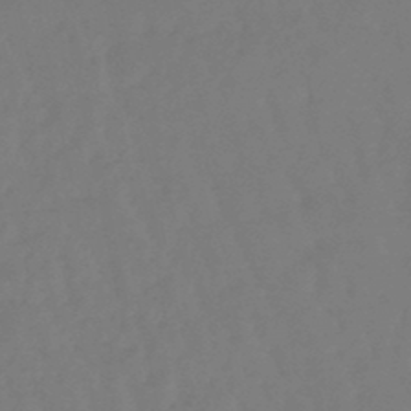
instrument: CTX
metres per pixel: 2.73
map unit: eHb
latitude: -46.6896
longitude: 81.5777
